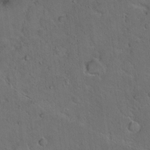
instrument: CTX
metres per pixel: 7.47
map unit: Hto
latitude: 15.7639
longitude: -37.8395
